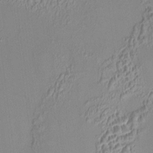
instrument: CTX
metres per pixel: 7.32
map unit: HNhu
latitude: 6.1011
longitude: 9.3321
